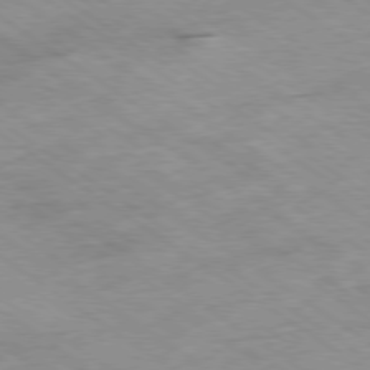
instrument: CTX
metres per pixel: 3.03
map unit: Hpe
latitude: -78.9163
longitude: -21.5182
